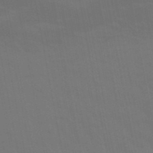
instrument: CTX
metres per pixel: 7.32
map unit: lHb
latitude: -49.6911
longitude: 75.2754
